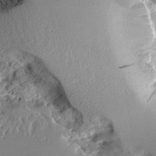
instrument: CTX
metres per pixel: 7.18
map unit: Aa
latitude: 10.6680
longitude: -126.1389
